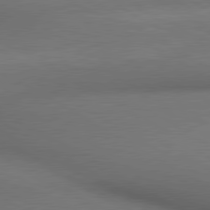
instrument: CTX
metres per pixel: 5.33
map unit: lApd
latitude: 80.4223
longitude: 136.0283
